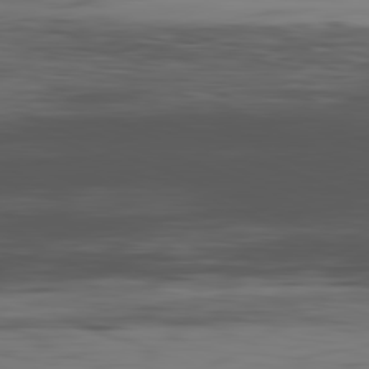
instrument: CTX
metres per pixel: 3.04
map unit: Hpe
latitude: -82.0850
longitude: 16.5196
